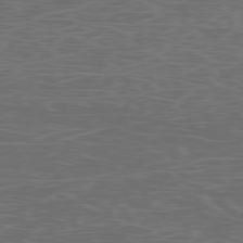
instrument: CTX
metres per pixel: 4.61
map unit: Ap
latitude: -78.0283
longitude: -75.3104
